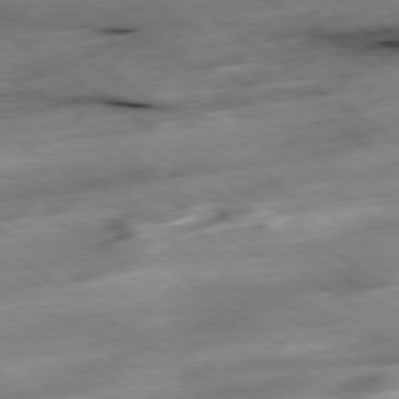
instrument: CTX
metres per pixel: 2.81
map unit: Hpe
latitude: -78.7463
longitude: -21.6694
